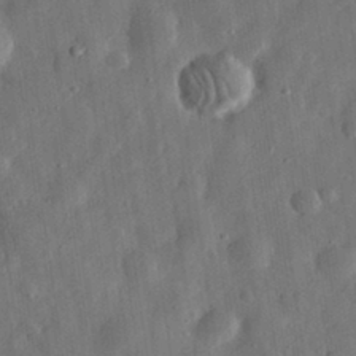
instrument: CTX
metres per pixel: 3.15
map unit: eHh
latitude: 31.4427
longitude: -75.0081
